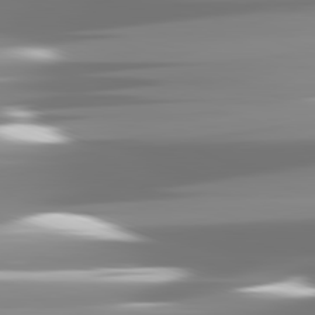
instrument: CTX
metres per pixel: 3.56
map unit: lApd
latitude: 81.7450
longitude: -139.1970
